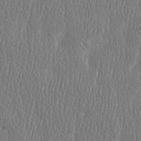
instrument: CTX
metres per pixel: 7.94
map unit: Htu
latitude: -4.5196
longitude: 175.9556
